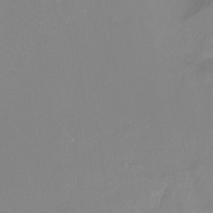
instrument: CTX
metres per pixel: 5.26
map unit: Ht
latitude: -14.7464
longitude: -42.8569
